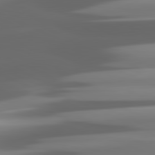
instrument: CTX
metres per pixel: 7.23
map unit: lApd
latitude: 81.5749
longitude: -146.3468
